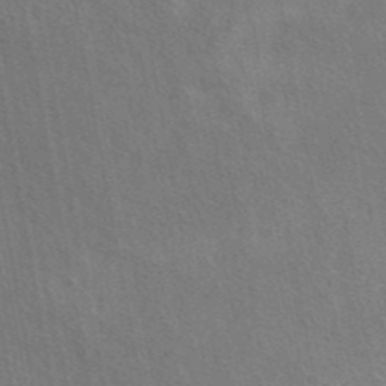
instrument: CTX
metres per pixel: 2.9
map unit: eAb
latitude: 43.2348
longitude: 113.6155
